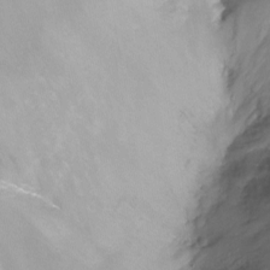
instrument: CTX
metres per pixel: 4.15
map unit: Nhu
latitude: -14.2929
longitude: -63.5749
